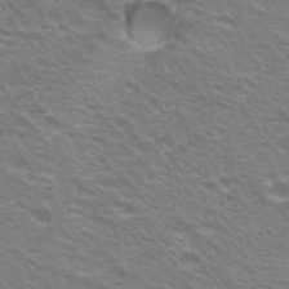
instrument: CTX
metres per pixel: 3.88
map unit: Hto
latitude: 23.0836
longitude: -31.2726
